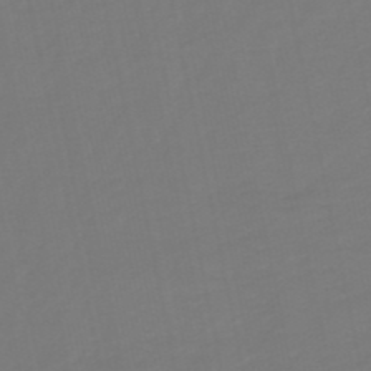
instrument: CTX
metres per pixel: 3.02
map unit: lHb
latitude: -50.1039
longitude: 80.1039
